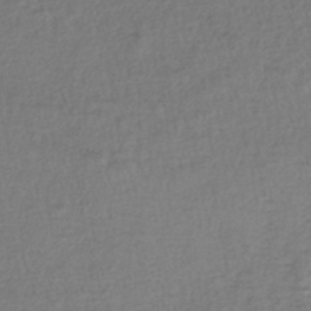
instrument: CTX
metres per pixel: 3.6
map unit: lHb
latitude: -44.9920
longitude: 58.6518
